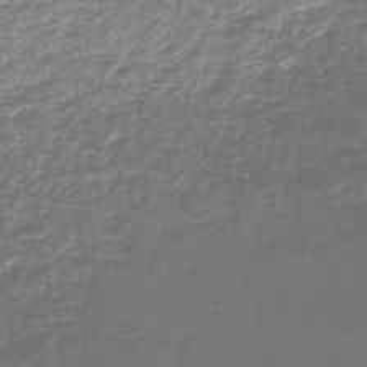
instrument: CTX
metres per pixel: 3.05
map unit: lHb
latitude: -44.3873
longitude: 68.0661
